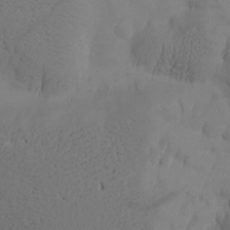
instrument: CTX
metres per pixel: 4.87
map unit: Htu
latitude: -2.5006
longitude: -177.0458
